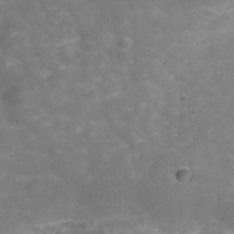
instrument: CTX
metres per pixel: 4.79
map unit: Hve
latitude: -30.4062
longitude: 93.6155
